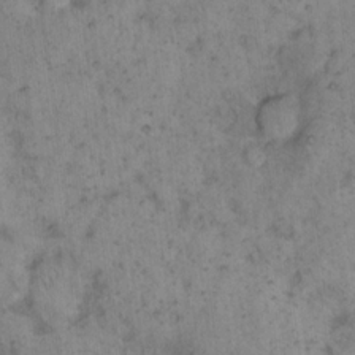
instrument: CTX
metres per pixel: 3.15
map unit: eHh
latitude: 15.2159
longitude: -64.4790
